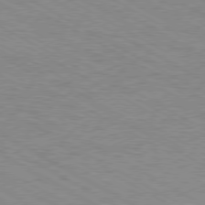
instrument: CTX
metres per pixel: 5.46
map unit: Hpe
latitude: -80.4062
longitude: 17.5399
